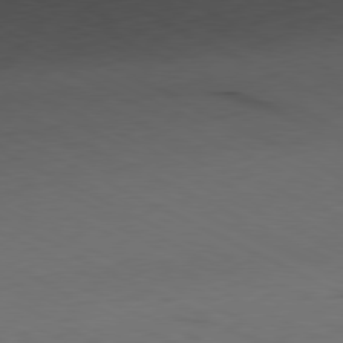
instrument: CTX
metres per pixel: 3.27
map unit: Ap
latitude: -81.3510
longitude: -70.1389
